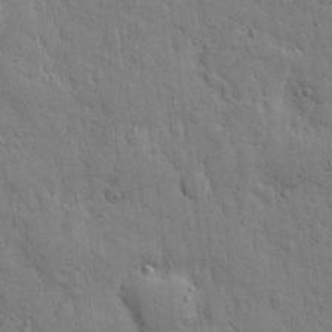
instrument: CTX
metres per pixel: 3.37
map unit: eHh
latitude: 5.8394
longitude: -71.0080
